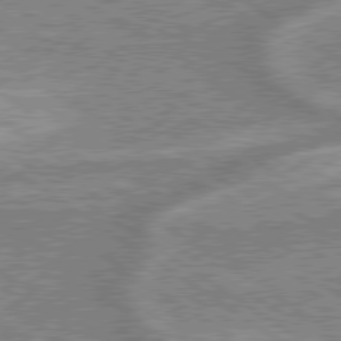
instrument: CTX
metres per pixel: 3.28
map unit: lApd
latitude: 79.3293
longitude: -170.1767
